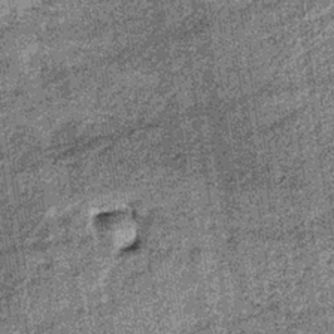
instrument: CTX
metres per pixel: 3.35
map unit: lHb
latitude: -36.1794
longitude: 64.5574
